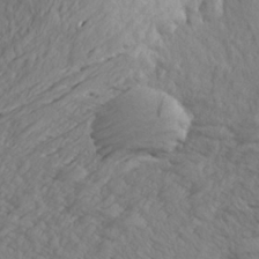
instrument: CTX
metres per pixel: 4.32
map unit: Aa
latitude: 26.7057
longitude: -144.4601
